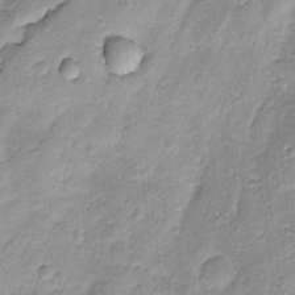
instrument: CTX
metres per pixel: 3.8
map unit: Ave
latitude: -8.5196
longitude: -119.4237
